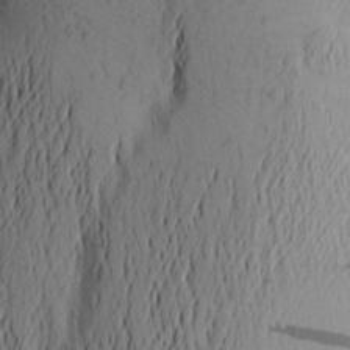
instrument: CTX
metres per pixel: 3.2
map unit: Aa
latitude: 24.7435
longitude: -149.7450
